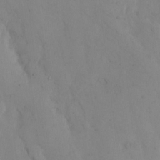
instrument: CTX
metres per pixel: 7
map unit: eHh
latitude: 11.4993
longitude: -61.4426
